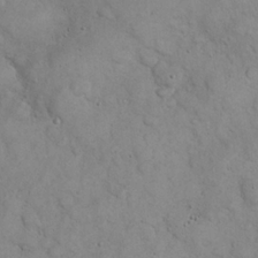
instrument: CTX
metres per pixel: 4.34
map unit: eHh
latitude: 22.2900
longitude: -58.9325
